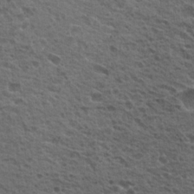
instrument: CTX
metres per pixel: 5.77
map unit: Hto
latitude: 19.4615
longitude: -31.9528
